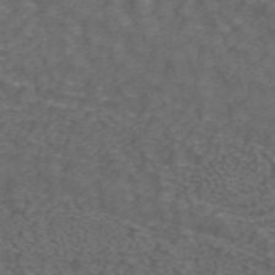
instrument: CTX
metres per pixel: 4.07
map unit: ANa
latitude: 43.0836
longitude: 24.3306
